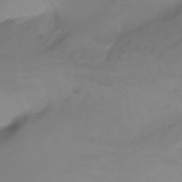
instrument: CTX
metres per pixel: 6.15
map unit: Nhu
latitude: -13.9367
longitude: -63.0270
